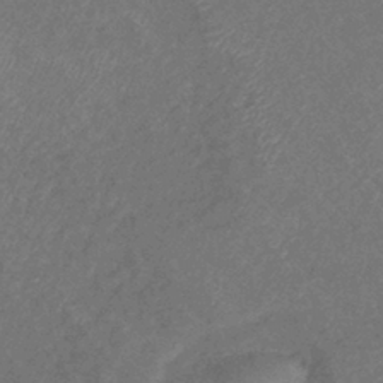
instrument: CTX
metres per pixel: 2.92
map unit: eHb
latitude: -39.6344
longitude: 77.3132
